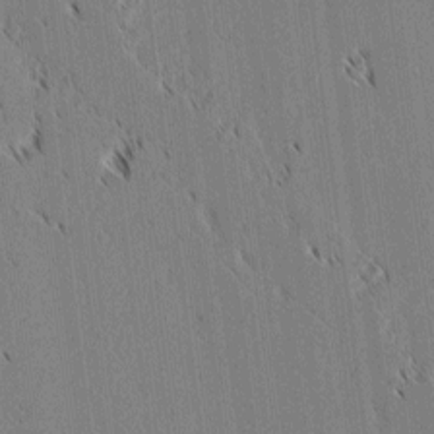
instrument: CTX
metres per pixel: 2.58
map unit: lAvf
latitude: 1.5938
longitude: -106.3467
